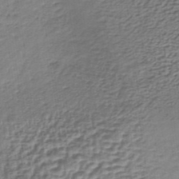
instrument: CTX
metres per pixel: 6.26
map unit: lHb
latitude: -35.5021
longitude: 60.1039
